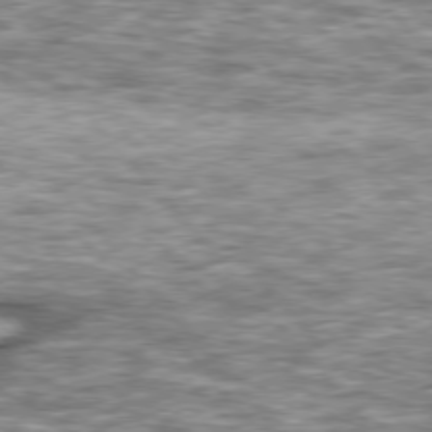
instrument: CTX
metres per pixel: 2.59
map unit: lApd
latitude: 76.4412
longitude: -49.4048
